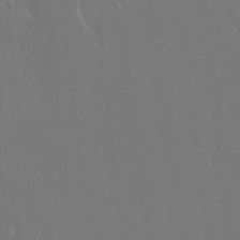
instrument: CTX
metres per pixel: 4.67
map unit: eHh
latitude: 15.1970
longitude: -72.1956
